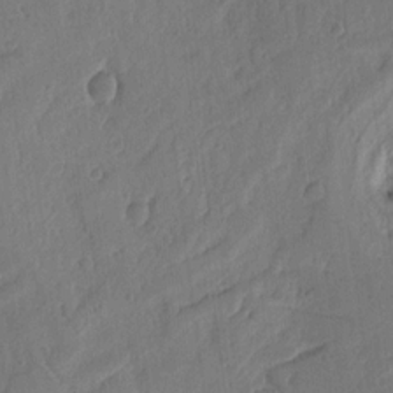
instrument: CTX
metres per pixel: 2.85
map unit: Ht
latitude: 9.9906
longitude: -78.2145
